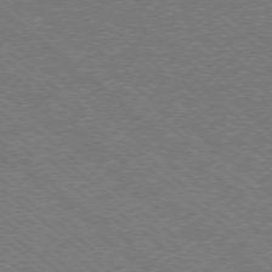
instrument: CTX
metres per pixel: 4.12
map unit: Ap
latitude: -78.8975
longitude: -83.0269
